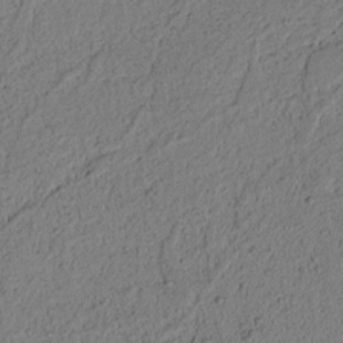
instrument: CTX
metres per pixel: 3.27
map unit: lAvf
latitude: 7.6316
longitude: 164.1417
